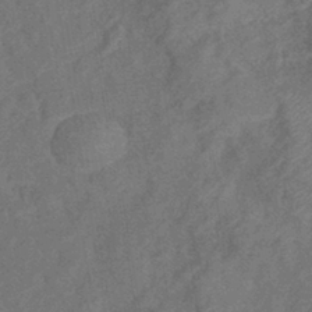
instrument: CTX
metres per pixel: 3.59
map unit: eHb
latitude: -39.5966
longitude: 77.4832
